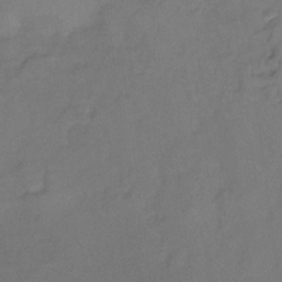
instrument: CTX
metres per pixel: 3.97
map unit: Ht
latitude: -15.3321
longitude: -53.5371
